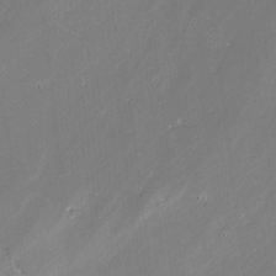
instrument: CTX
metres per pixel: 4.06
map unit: lAvf
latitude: -0.5007
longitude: -108.8380
